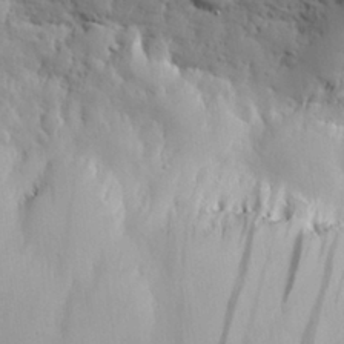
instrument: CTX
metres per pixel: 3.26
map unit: eHh
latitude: 29.2348
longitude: -82.3845
